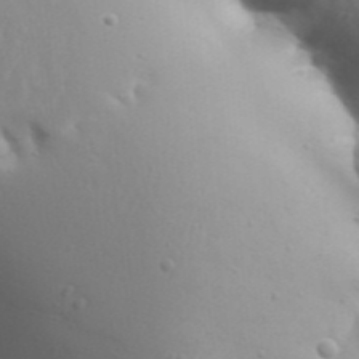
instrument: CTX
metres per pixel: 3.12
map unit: Aa
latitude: 33.1214
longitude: -143.4804
